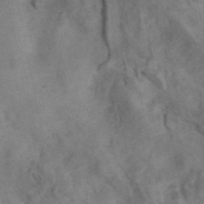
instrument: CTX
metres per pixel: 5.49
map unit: ANa
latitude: 41.3104
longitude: 15.0487
